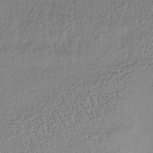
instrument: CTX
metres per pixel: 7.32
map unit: lHb
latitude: -38.3118
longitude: 70.4440
